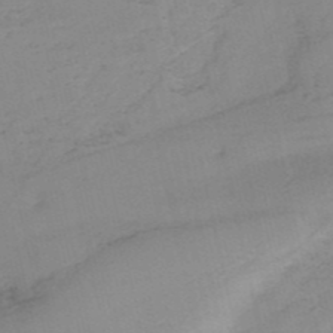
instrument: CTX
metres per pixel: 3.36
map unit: HNb
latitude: -52.5384
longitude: -39.2348
